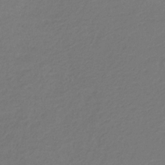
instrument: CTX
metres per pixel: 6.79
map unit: eHb
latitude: -29.9178
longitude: 67.6155
